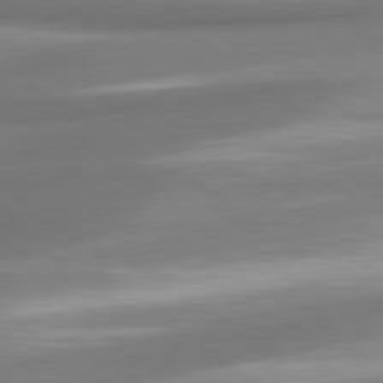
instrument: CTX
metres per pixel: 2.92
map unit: lApd
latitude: 80.1389
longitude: 179.5021
